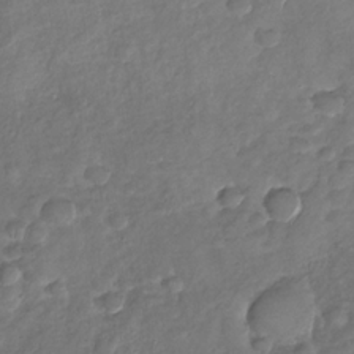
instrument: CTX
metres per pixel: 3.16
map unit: Nhu
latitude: -30.6707
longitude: -59.8205
